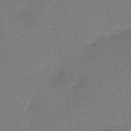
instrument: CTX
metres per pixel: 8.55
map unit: HNb
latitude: -41.7666
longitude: 50.6707
